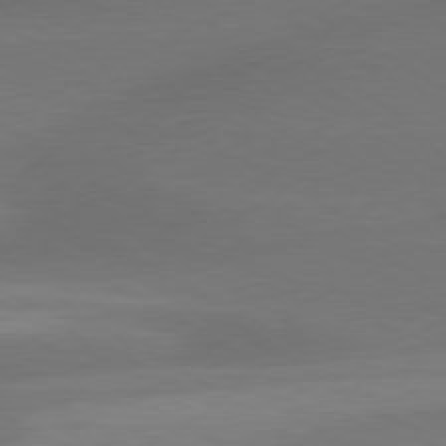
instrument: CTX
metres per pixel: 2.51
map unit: lApd
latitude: 79.7072
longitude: -88.8191
